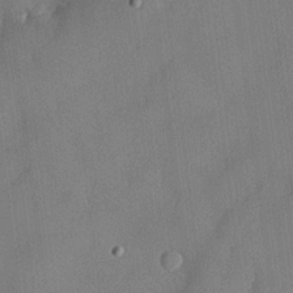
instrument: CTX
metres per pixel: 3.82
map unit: lHvf
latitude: 21.7072
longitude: 145.6533
